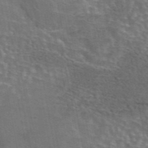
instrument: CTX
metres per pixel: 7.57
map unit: eAb
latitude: 44.6490
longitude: 107.5210
